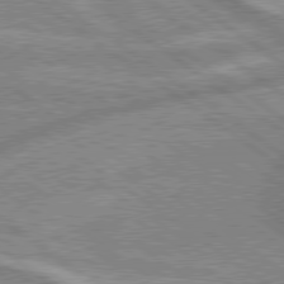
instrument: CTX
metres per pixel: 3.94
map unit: lApd
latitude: 79.1970
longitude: -169.4238
